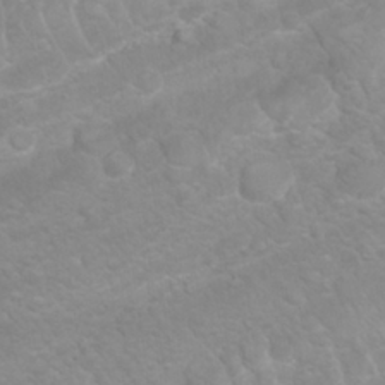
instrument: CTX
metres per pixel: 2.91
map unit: Nhu
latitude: 26.7813
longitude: -62.3279
